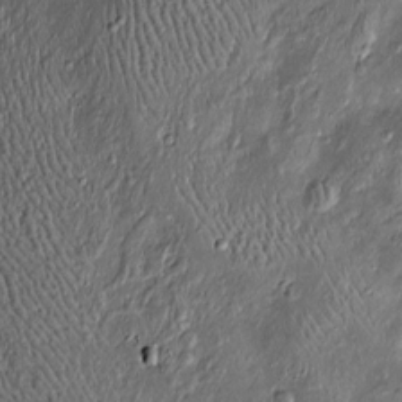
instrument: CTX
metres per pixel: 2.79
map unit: Htu
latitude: -6.7274
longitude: 159.6722
